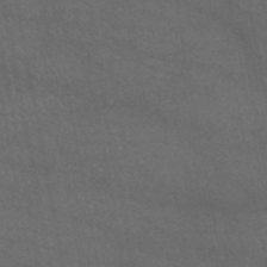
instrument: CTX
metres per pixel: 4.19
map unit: eAb
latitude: 45.8961
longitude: 114.9730
